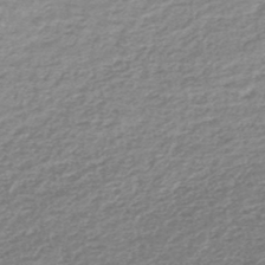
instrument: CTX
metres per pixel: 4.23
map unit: lHb
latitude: -44.1228
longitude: 69.6343
